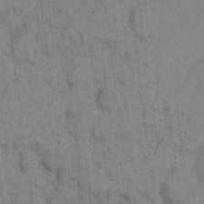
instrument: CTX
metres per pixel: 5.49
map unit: eHh
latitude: 9.7828
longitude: -65.9528
